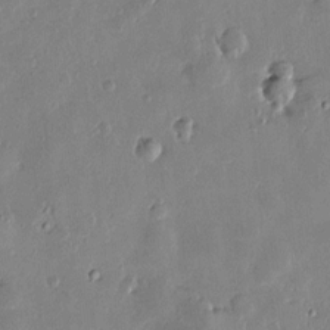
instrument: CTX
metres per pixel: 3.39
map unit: Htu
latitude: 1.2159
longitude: -177.8772
